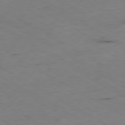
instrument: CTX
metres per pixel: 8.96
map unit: Ap
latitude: -80.5385
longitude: -93.8205
